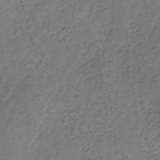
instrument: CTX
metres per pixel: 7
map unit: HNb
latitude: -32.1039
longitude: 59.4454
